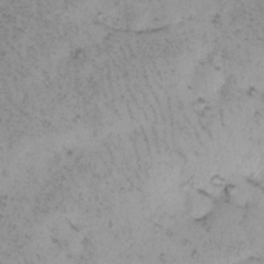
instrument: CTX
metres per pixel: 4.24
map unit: eHh
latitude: -0.3685
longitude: 18.8597
